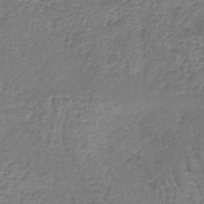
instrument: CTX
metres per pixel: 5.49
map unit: lHb
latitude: -39.2565
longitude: 61.0486
